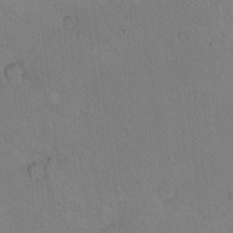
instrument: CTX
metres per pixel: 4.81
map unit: eHh
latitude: -9.8422
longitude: -67.6693
